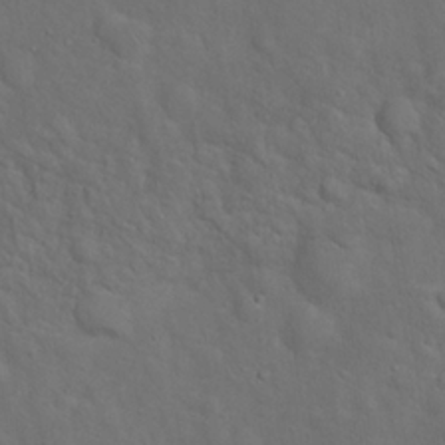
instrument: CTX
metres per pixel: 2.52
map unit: Hto
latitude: 18.1577
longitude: -53.1970
